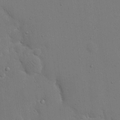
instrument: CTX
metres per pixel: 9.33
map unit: eHh
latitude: 18.7813
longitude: -69.2915
